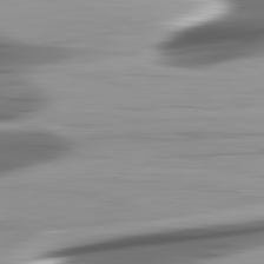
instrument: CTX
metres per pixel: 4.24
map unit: lApd
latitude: 82.8946
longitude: -140.0633
